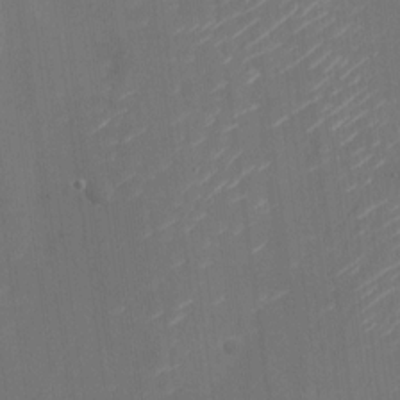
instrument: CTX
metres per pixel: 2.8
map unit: Nhu
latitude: -23.9367
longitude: -72.7058
